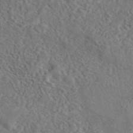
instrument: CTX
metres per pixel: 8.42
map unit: eAb
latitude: 43.4049
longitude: 114.4818
